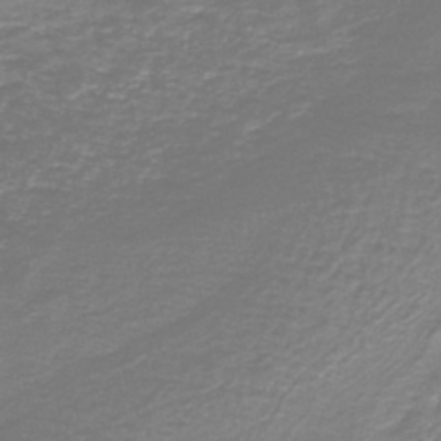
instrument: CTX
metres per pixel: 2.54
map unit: HNb
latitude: -46.7841
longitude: 52.1983
